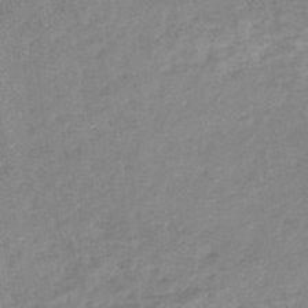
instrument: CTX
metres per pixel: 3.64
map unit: eHb
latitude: -35.6722
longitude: 76.8786
